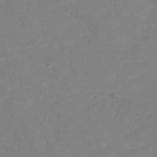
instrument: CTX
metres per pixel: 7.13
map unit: Nhe
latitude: -37.2753
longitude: -86.7435
